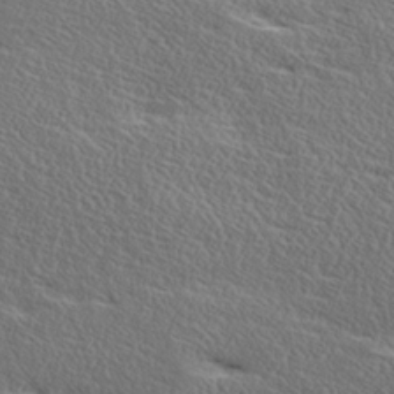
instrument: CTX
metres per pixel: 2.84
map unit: Ave
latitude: 17.2159
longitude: -138.0822
